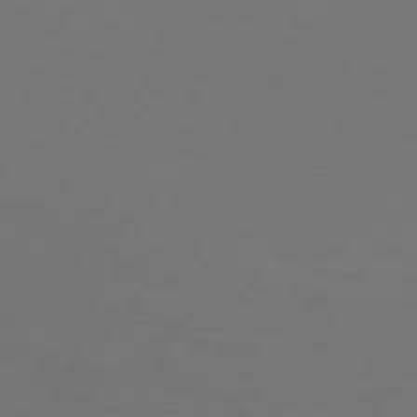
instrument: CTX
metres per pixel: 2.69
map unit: Hpe
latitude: 75.3293
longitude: -130.0255
